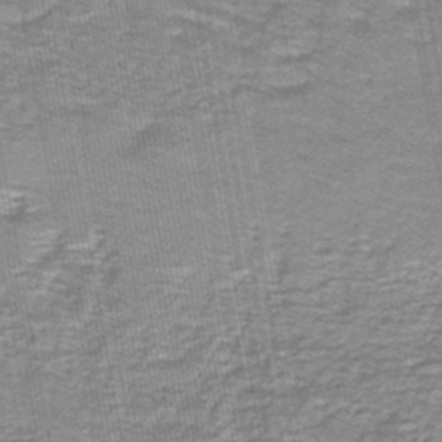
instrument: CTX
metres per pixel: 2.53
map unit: lHb
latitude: -43.2375
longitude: 55.0109
